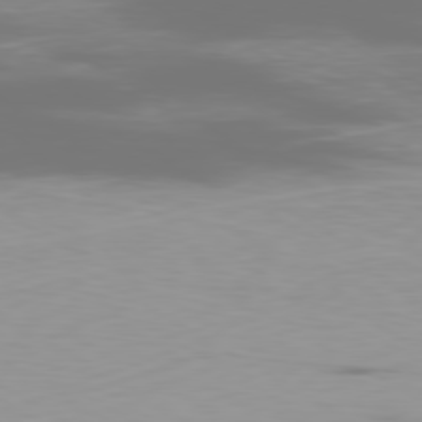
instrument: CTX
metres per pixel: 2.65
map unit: Ap
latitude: -80.2551
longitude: -61.2726
